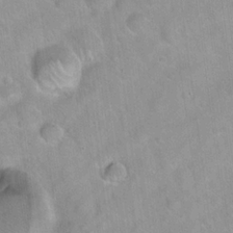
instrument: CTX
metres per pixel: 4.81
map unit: Hto
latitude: 20.8380
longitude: -52.6302
